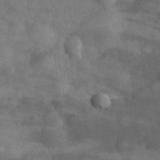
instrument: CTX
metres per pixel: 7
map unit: eHh
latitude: 31.4049
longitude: -71.1592
